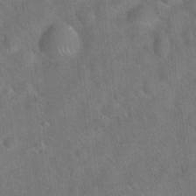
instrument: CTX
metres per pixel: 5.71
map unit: Hto
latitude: 19.9717
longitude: -53.3482
